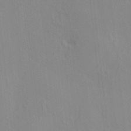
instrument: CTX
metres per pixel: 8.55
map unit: HNhu
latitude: 7.5182
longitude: 13.1620
